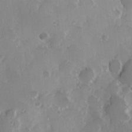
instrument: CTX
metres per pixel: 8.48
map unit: Hve
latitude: 23.9528
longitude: 146.5573
